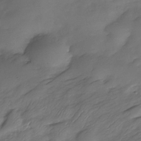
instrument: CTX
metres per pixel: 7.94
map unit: Nhe
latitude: -33.9745
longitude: -143.9906
